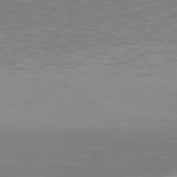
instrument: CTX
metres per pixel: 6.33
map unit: Hpe
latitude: 77.3481
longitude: -165.5749
